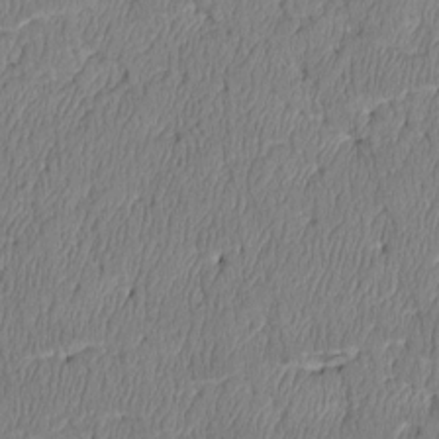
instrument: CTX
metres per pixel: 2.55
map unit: Htu
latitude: 3.3104
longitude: 149.3321
